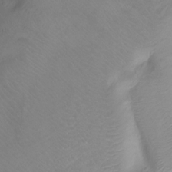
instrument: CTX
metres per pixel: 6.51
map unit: Ht
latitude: -10.4251
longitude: -39.9339
